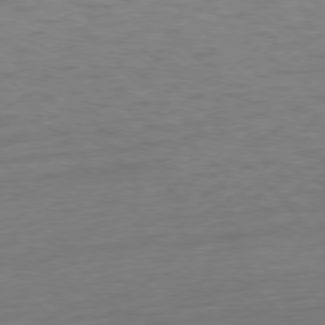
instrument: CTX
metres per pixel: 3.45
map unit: Ap
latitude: -77.5399
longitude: -77.2159
